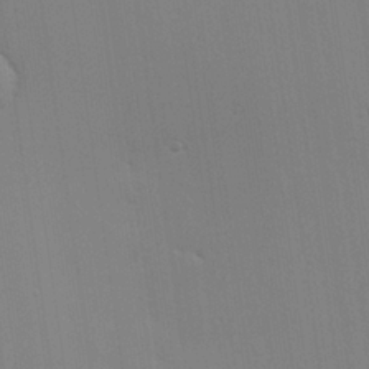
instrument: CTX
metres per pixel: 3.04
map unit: Hve
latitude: 26.2712
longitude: -91.3482
